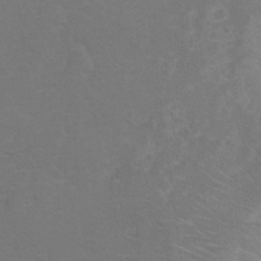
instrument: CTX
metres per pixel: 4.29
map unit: Hto
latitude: 5.9906
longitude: -30.6869
